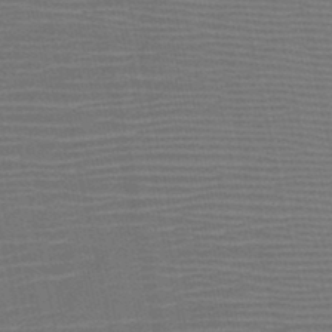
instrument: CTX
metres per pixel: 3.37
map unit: HNb
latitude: -47.0108
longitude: -41.6127
